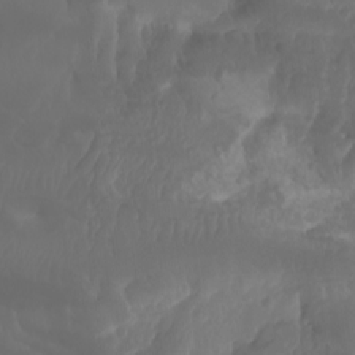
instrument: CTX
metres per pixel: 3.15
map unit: Aa
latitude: -7.8233
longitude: -79.0270
